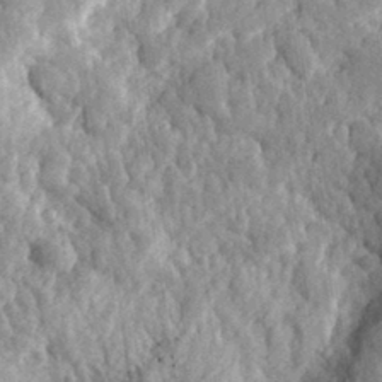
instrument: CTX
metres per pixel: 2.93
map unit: eHh
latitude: 32.2334
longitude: -79.8395
